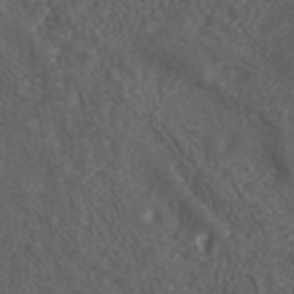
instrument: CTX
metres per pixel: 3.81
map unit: ANa
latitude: 42.3845
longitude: 33.7289
